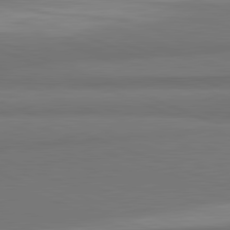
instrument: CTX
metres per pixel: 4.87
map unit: lApd
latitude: 82.0255
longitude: 176.5952
